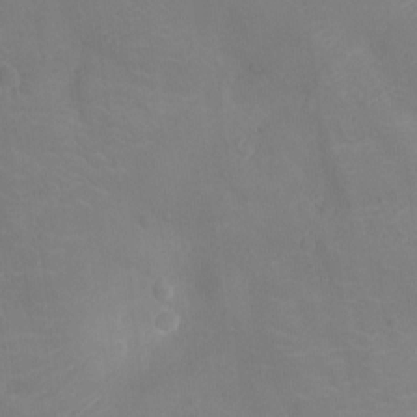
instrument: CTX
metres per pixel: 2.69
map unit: Ht
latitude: -11.7856
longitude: -21.4427
